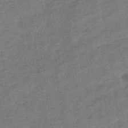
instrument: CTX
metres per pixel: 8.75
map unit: eHb
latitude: -35.6344
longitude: 77.8611
